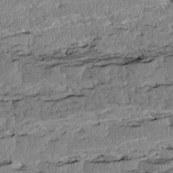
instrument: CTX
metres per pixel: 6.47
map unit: Htu
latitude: 3.9717
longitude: 151.0864
